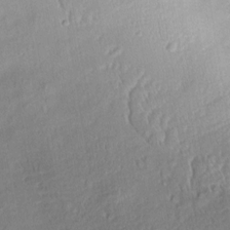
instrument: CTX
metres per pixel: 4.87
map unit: Aa
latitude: 8.7813
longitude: -133.9528
